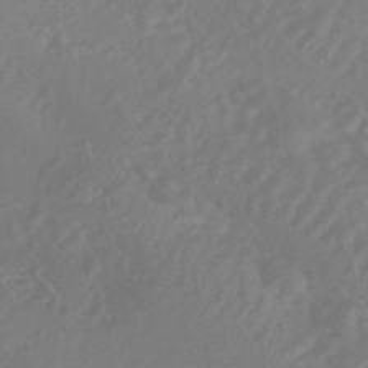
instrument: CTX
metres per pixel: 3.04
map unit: HNhu
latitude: -45.3132
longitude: 91.4833
